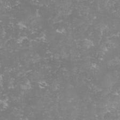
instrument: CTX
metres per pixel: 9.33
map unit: lHvf
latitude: -13.6533
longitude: -98.5923
